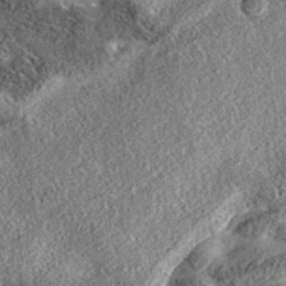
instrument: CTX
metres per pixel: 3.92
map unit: eAb
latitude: 36.3278
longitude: 108.6896
